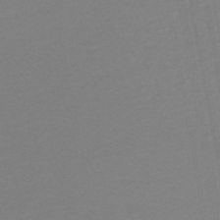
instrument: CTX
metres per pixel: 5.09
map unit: lHb
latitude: -46.1983
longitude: 66.2361
